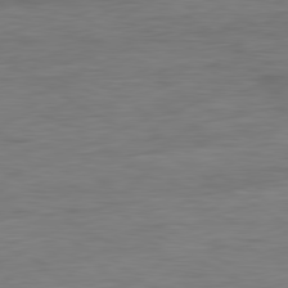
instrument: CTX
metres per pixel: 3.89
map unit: Ap
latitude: -81.1998
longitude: -79.2537
